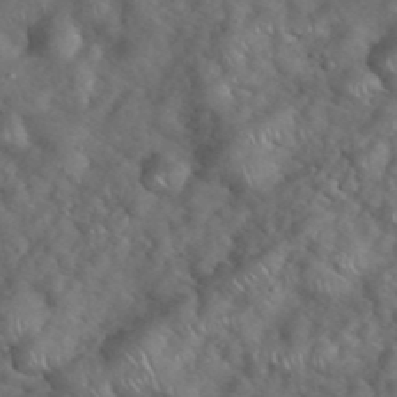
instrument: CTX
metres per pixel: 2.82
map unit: eHh
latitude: 39.5182
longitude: -57.4048
